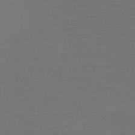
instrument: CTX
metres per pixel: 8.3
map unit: HNb
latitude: -50.1417
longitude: -45.8961
